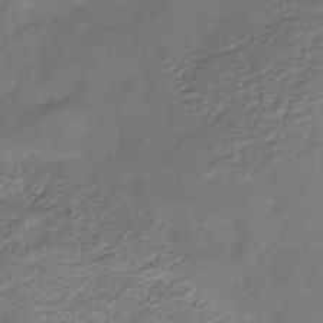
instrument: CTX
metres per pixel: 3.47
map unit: Nhe
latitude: -40.5951
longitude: -110.1389
